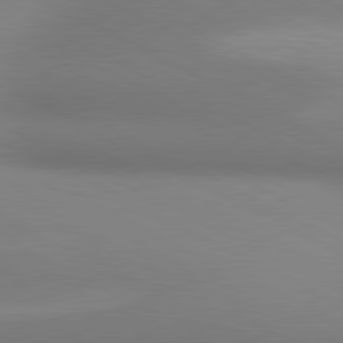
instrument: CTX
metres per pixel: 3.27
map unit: lApd
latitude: 80.7057
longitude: 132.2173
